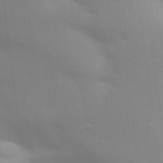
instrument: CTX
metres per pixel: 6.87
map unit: Aa
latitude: 32.5924
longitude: -145.0836
